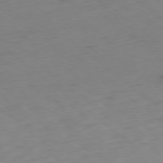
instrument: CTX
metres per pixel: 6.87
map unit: Hpe
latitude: -78.8597
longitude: 16.2740
